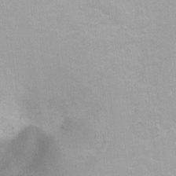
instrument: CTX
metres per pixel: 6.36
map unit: Ht
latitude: 3.0836
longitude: -33.9717
